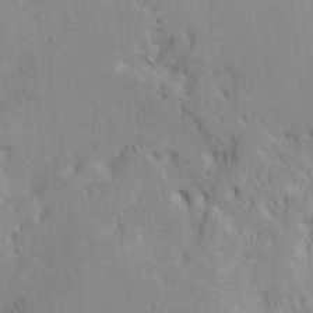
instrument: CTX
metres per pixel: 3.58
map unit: Htu
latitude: -8.0472
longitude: 144.8786
